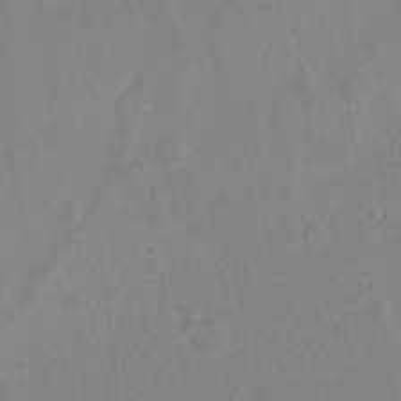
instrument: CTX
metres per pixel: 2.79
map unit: Hto
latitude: -6.7274
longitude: -48.3278
